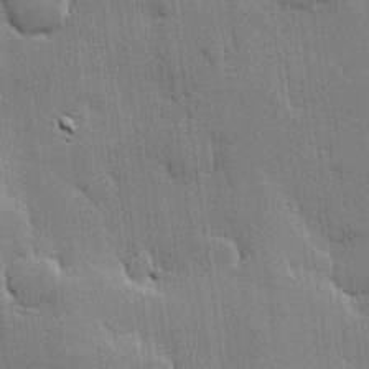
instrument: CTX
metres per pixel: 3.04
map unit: lHvf
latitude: 20.4412
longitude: 145.8045
